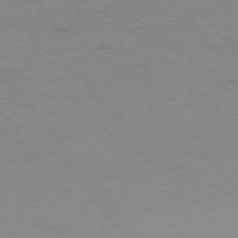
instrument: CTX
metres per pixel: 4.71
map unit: Ap
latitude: -76.7463
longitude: -88.7813
